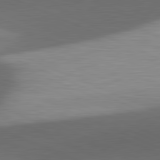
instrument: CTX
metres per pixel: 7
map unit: lApd
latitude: 81.5560
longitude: 132.6519
